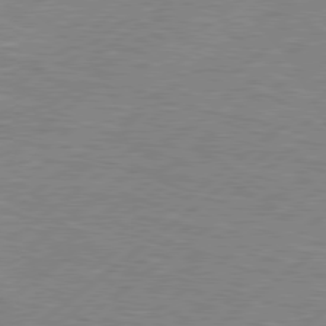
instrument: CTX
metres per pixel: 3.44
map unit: Hpe
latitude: 79.0837
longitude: -120.9892
